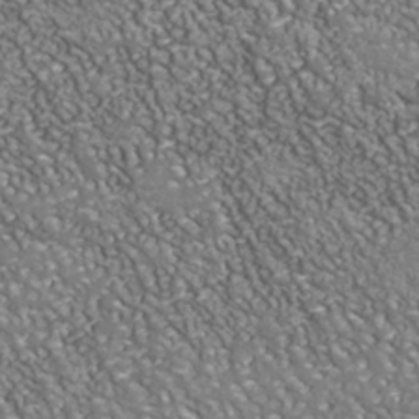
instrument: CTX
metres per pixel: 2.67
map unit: Nhu
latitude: -37.9745
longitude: -80.4034
